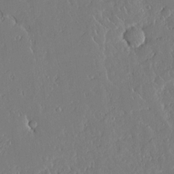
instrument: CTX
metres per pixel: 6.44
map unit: Aa
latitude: 12.7058
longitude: -126.6869
